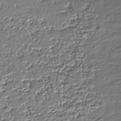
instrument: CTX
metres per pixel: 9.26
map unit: Nhu
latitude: -37.8044
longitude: -82.1199
